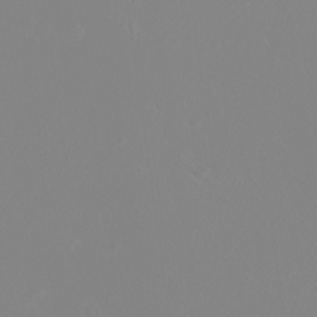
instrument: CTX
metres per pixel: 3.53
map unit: eHh
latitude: -8.8975
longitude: -69.9717
